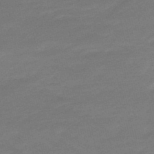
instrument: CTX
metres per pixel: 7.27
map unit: lHb
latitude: -48.7463
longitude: 83.0675
